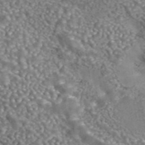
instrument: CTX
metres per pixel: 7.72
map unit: eAb
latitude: 43.3482
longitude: 105.6533
